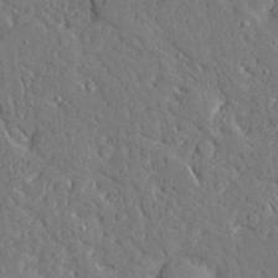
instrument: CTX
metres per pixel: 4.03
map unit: Ave
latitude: 13.9150
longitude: -139.7639
